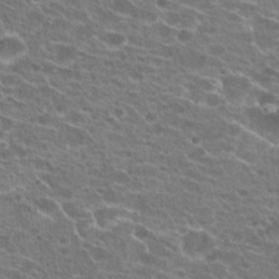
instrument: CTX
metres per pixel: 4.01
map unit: Hto
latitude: 21.6694
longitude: -39.8394
